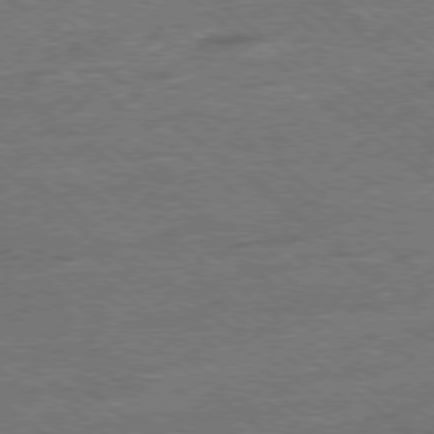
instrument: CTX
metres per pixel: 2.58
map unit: Ap
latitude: -78.9541
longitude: -101.2726
